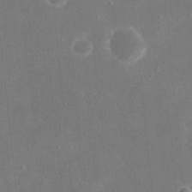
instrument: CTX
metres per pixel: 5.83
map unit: eHh
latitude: 20.6302
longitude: -68.1956
